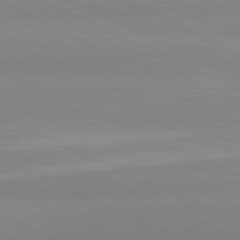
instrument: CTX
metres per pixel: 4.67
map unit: lApd
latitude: 81.8772
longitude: 179.7855
